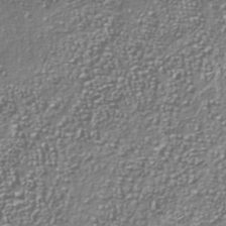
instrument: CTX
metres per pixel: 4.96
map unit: Nhu
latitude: -40.4629
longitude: -82.5167
